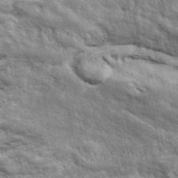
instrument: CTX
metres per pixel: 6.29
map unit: ANa
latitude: 43.1970
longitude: -87.8016
